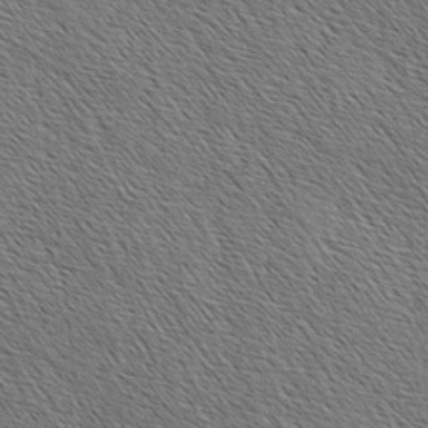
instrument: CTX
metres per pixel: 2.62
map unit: lAa
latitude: -3.7855
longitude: -121.9150
